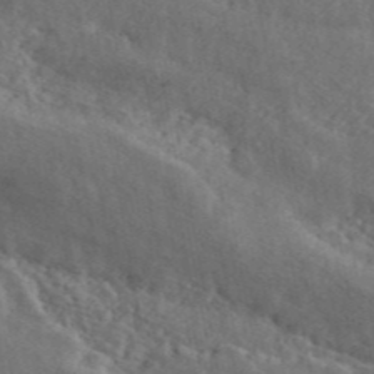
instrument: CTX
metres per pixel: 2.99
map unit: ANa
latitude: 44.9136
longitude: 47.3887
